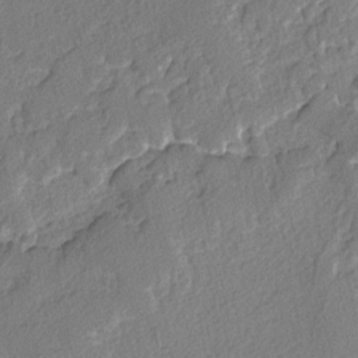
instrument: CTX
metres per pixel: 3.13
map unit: lAvf
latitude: -4.5762
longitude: -108.3089
